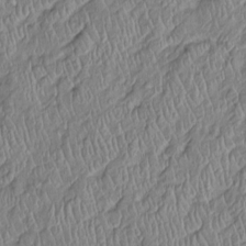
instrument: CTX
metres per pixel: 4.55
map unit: Htu
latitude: -5.7666
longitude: 155.5210
